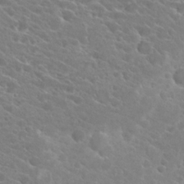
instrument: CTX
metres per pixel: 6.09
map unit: Hto
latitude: 22.5546
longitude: -39.3671
